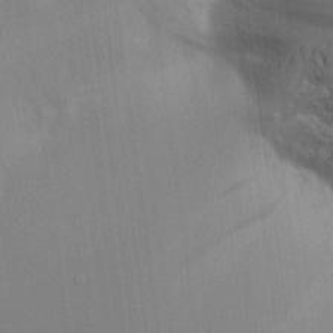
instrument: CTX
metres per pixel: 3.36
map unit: Aa
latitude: 16.9514
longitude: -148.8002
